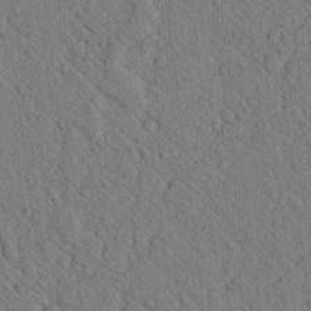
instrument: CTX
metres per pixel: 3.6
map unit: lAvf
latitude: 7.2537
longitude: 160.5007
